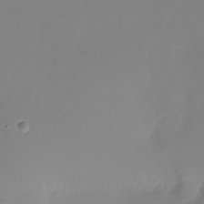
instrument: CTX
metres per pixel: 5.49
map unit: Nhu
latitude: -28.3117
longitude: -79.3104
